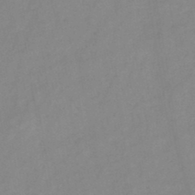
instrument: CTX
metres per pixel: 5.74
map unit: HNb
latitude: -45.7478
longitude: -39.1214
